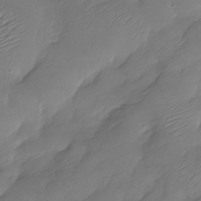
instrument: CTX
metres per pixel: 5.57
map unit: Nhu
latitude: -28.4818
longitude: -59.9906
